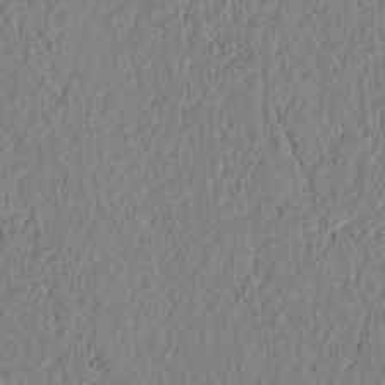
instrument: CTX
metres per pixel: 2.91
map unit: lAvf
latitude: 6.7435
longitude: 163.8611
